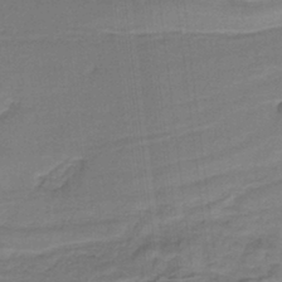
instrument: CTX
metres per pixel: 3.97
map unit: HNb
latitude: -35.7289
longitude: 57.8422
